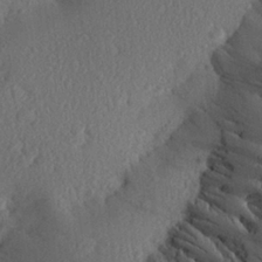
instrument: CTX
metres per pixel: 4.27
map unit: Aa
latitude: 27.3482
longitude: -144.9514
